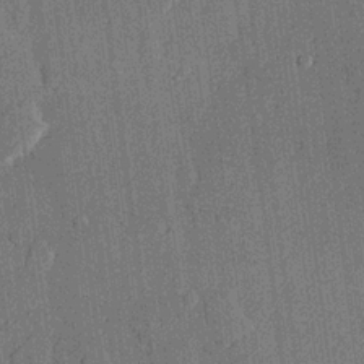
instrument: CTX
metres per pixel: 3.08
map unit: lHvf
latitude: 21.0837
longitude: 146.1606
